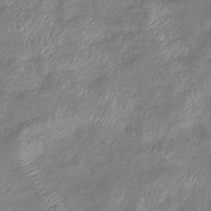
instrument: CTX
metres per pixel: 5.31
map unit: eHb
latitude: -37.5966
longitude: 76.1039
